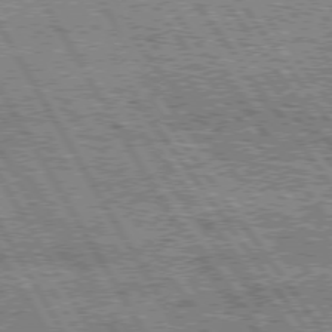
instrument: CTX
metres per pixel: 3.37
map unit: Hpe
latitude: 74.8758
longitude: -154.1389
